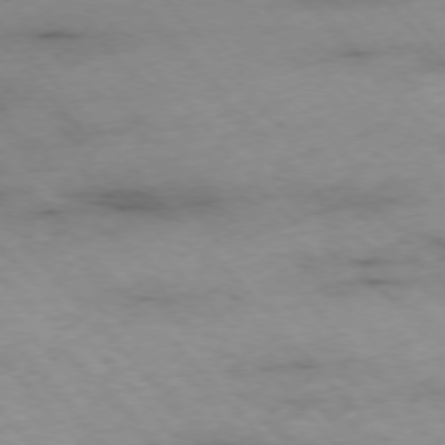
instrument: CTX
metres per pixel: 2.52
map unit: Ap
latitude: -76.4251
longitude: -90.3467
